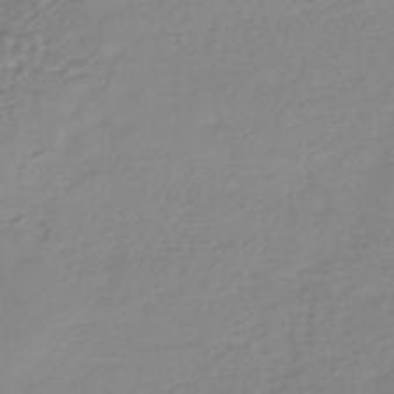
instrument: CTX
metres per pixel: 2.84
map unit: HNhu
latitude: -45.7856
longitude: 99.0675
